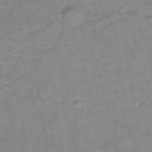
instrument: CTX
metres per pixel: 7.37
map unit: lHb
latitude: -34.7085
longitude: 72.5385
